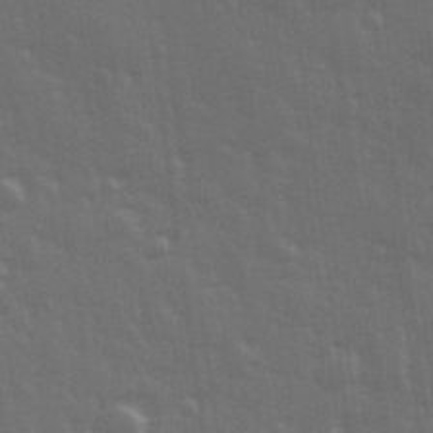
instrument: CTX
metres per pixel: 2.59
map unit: Hve
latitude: 26.9136
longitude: 146.4251
